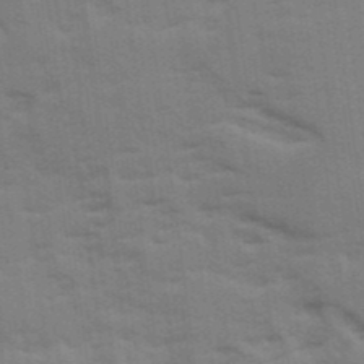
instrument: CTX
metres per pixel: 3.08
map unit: Ave
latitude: 11.7450
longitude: -102.0633
